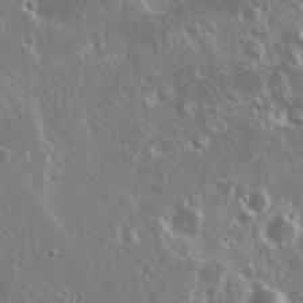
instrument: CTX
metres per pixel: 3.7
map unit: Nhu
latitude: 25.4426
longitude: -59.3104
